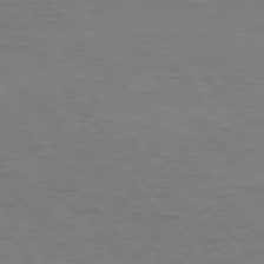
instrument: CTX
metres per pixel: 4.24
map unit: Hpe
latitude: 76.0444
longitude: -157.6504
